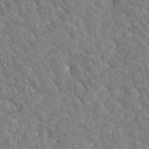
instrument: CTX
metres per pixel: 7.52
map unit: Htu
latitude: -3.5777
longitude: 175.8044
